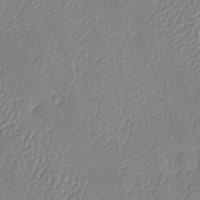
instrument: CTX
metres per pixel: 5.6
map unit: lAa
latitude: -8.6896
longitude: -128.7813
